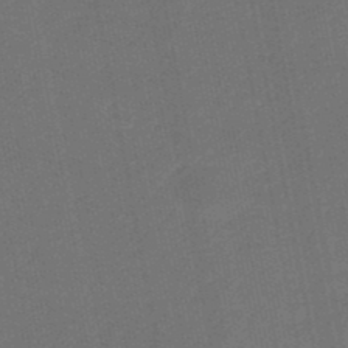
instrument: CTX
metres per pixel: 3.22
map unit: eHb
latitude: -48.1039
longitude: 89.1431
